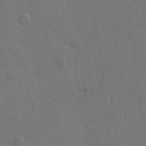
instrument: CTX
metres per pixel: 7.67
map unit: Hto
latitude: 7.1970
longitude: -62.7247
